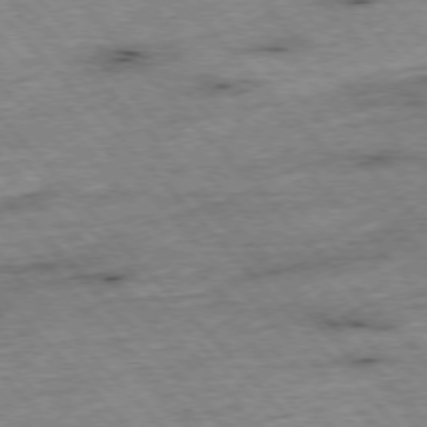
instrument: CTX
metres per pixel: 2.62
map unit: Hpe
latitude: -76.5385
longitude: -16.1389
